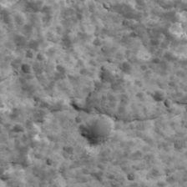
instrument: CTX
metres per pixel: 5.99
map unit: Ave
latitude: 17.4804
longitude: -134.5168
